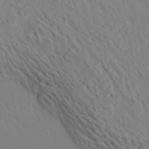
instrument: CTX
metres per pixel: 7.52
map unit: Ave
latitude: 21.6316
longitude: -140.1011
